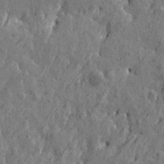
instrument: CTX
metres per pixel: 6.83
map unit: Htu
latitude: -6.1794
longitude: 179.6533
